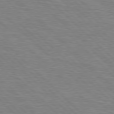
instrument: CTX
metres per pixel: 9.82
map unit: Hpe
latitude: 77.3859
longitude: -151.8394
